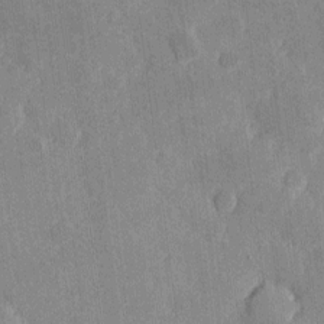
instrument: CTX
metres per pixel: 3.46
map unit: eHh
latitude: 4.1956
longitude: -71.8583
